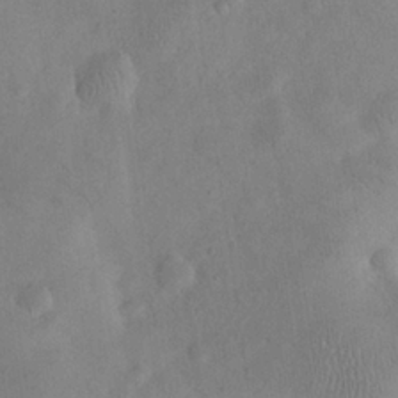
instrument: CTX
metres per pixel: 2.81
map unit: eHh
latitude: 25.5371
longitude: -66.1011
